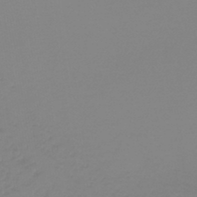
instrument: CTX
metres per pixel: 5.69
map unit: lHb
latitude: -45.3510
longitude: 72.0850
